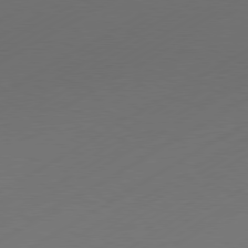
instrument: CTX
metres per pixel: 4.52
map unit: Hpe
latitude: -80.8408
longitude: 15.1998
